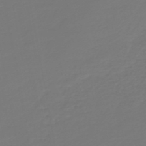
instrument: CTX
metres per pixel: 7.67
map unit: HNb
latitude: -47.0108
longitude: 55.3321
